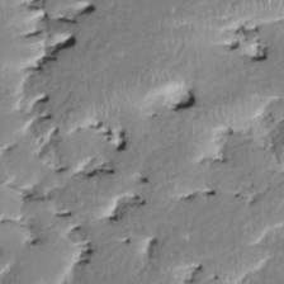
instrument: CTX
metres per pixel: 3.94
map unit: HNhu
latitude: 2.8947
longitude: 8.6329
